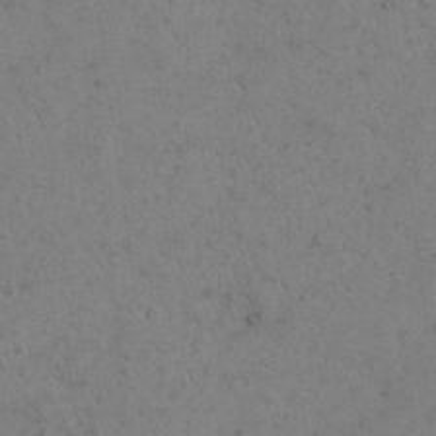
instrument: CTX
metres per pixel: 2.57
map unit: eHh
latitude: 22.5168
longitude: -58.9514
